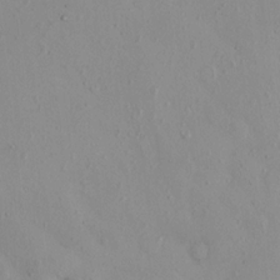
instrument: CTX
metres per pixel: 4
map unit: eHh
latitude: -0.2551
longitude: 17.9745
